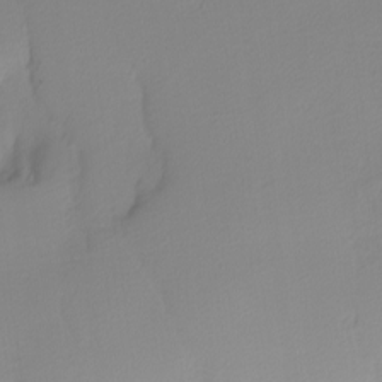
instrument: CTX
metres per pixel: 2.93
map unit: Nhu
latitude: -4.9541
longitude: -95.5749
